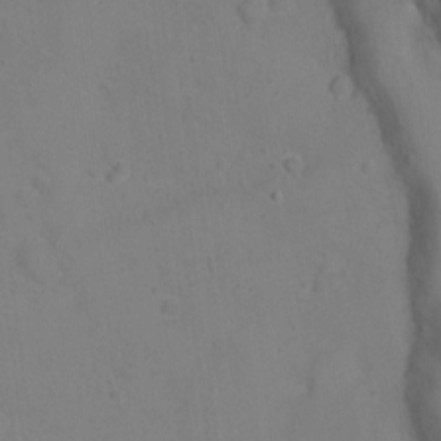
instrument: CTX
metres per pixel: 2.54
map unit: Ht
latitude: 1.1781
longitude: -34.0444
